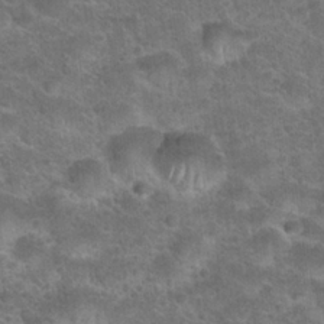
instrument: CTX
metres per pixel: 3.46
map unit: Hto
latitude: 23.6127
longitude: -49.8205
